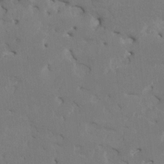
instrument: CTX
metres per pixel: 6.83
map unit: HNhu
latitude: 4.1011
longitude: -7.9528
